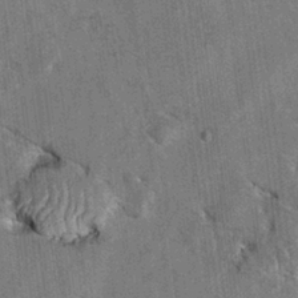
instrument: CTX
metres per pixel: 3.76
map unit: Hto
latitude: 8.4790
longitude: -34.6679
